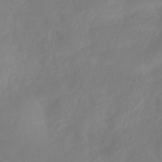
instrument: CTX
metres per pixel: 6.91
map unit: HNhu
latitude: -40.9730
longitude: 93.1998
